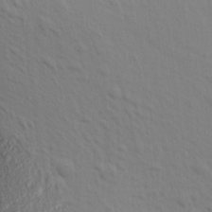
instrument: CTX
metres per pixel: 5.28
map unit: Aa
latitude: 15.3671
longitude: -142.5168
